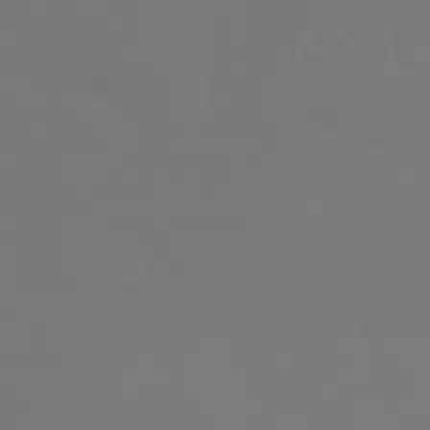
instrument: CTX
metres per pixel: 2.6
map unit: HNhu
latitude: -43.3131
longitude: 94.1794
